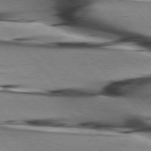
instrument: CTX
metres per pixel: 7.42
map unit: lApd
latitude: 76.1200
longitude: -64.4790
